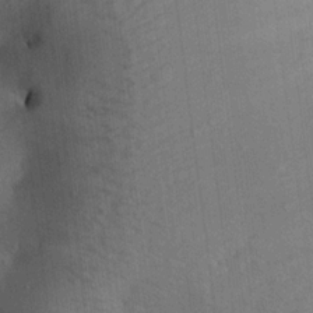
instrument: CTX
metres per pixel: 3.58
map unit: lAa
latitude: 18.9513
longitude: -139.3482
